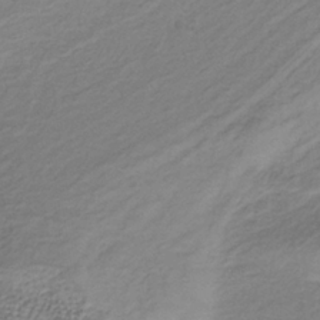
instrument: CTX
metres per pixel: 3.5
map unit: lHb
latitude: -34.8786
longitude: 70.5763
